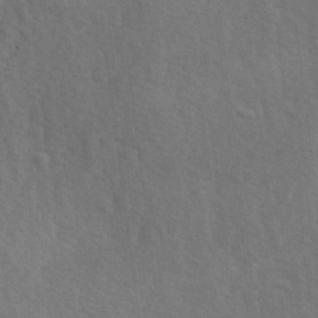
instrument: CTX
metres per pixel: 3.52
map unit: Ave
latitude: 0.7057
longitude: -112.0633
